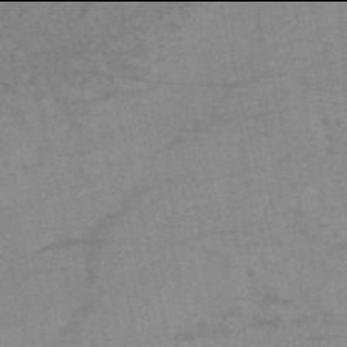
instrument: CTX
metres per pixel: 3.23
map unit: HNb
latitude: -54.0094
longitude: -43.3104
